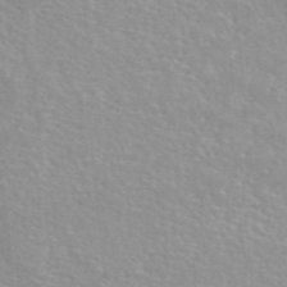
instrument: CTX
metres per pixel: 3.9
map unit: ANa
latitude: 46.4601
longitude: 26.6329
